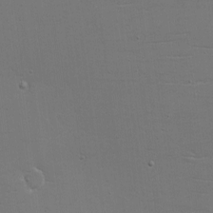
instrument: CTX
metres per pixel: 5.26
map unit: eHh
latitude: -5.5210
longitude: -82.5923
